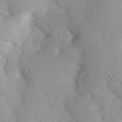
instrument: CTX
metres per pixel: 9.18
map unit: Ave
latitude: 21.9339
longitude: -131.5372
